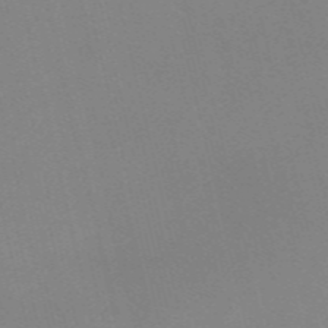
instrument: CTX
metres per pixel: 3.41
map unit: Nve
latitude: -57.8800
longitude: 63.0675
